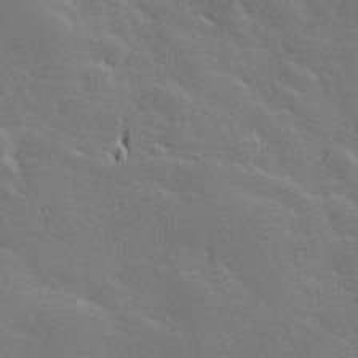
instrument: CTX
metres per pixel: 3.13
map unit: Hve
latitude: 26.9514
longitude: 143.9745
